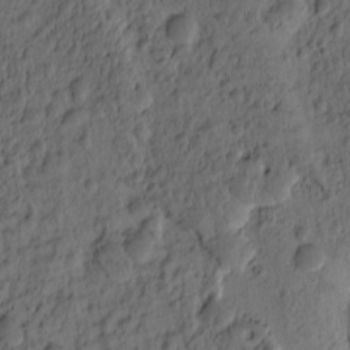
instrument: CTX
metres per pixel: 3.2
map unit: eHh
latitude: -0.8219
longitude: 15.9178
